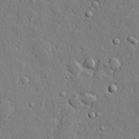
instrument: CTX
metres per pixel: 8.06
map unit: lHvf
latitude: 21.5938
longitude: 143.3698
